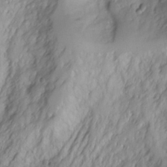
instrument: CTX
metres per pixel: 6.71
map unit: Aa
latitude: -3.4076
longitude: -71.2348
